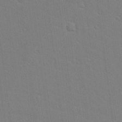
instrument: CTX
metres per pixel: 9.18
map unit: lAvf
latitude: 16.1767
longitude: -126.9514
